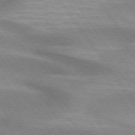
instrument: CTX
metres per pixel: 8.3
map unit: lApd
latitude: 74.8947
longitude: -63.9150
